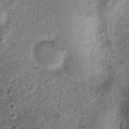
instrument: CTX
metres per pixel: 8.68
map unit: Nhu
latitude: 2.8002
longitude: -16.1011
